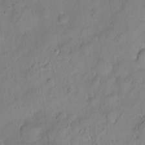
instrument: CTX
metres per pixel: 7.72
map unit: Ht
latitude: -5.7666
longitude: -20.6680
